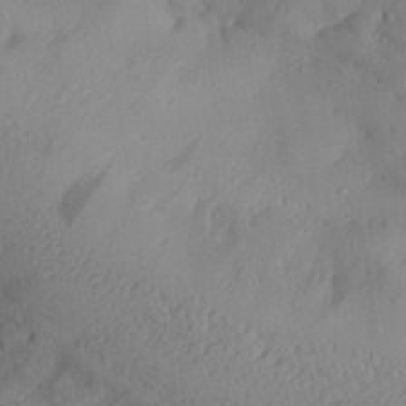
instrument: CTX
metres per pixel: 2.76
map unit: Aa
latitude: 28.5357
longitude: -133.7639
